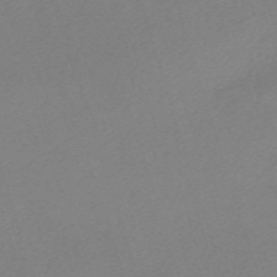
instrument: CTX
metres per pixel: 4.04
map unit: eHh
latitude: -61.5777
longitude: 53.1998
